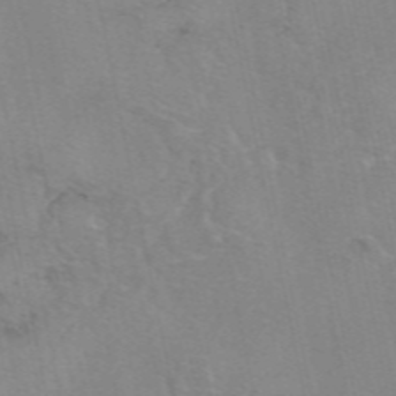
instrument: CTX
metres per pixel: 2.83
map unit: eAb
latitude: 49.5182
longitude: 104.5573
